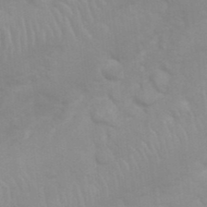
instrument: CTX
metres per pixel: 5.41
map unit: Nhu
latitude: 26.7813
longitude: -61.8016
